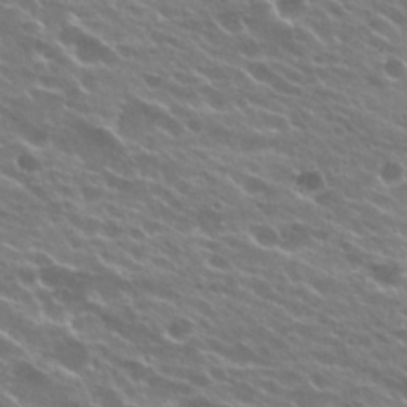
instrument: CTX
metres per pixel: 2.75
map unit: Hto
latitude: 24.5734
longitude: -37.5560
